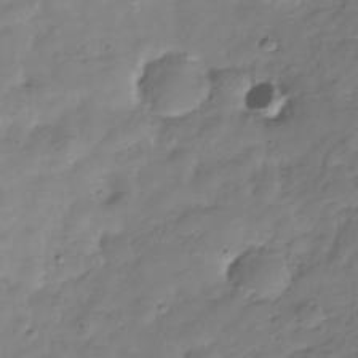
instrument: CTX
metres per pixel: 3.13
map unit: Hve
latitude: -30.8597
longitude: 90.6330
